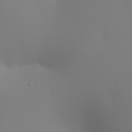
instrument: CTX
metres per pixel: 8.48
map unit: HNhu
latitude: 7.1403
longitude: 14.1795
